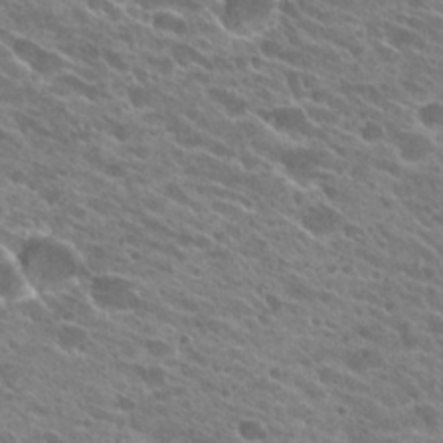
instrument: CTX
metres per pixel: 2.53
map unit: Hto
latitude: 25.6316
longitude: -41.7449
